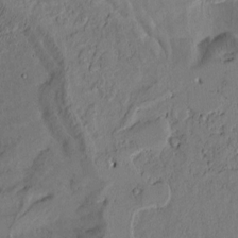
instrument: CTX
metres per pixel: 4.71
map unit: Htu
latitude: -2.6329
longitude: 167.3132
